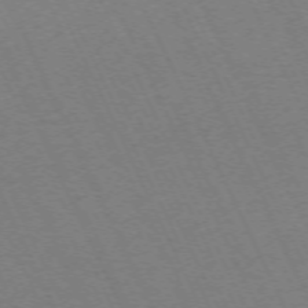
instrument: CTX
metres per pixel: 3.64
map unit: Hpe
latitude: -71.3510
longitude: 12.6330
